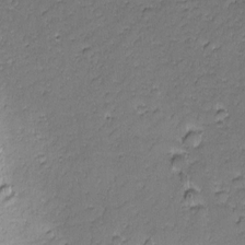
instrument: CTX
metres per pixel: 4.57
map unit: Nhu
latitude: -6.7463
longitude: -152.7624
